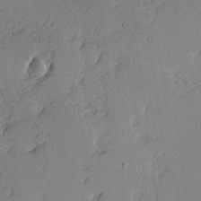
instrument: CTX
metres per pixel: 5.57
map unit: Hve
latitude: 2.6301
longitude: -121.4049
